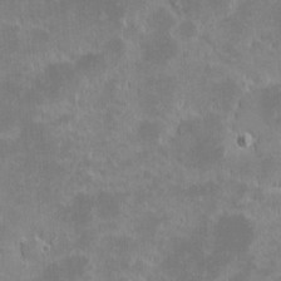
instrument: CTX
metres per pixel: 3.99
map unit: eHh
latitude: -1.7100
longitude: -85.3671
